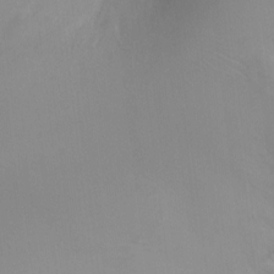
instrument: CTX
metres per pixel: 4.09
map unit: Ht
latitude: -1.0109
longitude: -16.4601
